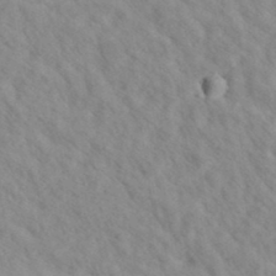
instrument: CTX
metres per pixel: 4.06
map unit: eAb
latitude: 34.5923
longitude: 108.5763
